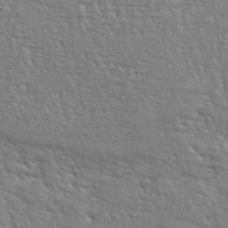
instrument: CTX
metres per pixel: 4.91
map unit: eHh
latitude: 36.3656
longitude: -132.8002
